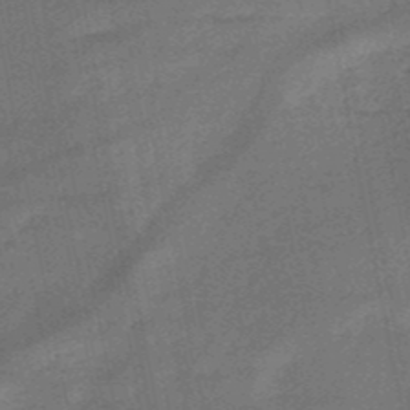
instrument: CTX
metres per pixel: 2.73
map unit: HNb
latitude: -51.1053
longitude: -40.6112
